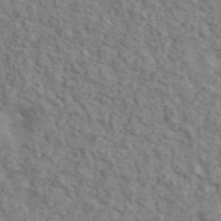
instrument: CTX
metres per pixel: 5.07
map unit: ANa
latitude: 46.2334
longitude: 29.7100
